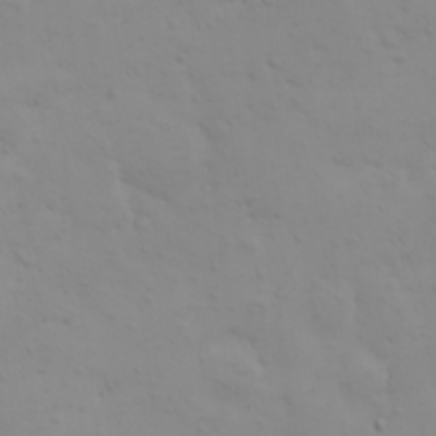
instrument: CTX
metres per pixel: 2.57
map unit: HNhu
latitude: 6.9136
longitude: 14.1606
